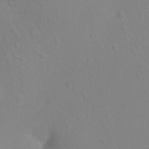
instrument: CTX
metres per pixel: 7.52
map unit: Ht
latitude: -3.0108
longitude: -27.6505
